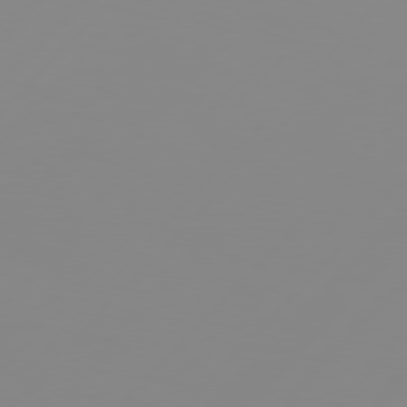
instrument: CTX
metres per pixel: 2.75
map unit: Hpe
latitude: 77.3859
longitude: -139.6883
